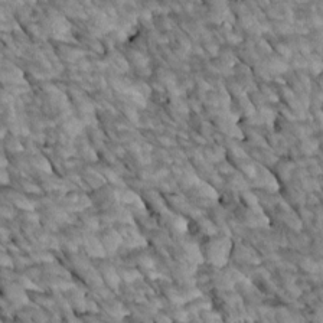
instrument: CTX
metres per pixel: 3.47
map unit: Htu
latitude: 1.7260
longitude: 143.6721
